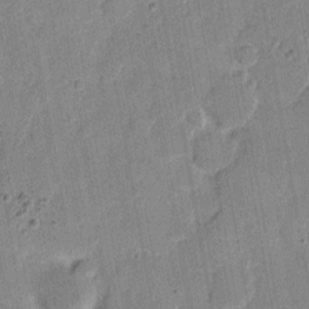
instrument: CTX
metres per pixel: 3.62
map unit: eHh
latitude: 7.6883
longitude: -66.3278
